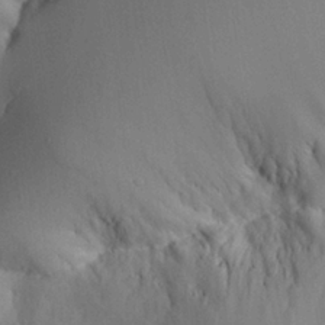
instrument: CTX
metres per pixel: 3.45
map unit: Aa
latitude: 24.4034
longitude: -132.3278
